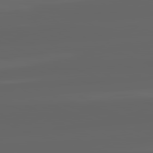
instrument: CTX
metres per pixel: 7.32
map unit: lApd
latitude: 82.2711
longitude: -168.4601
